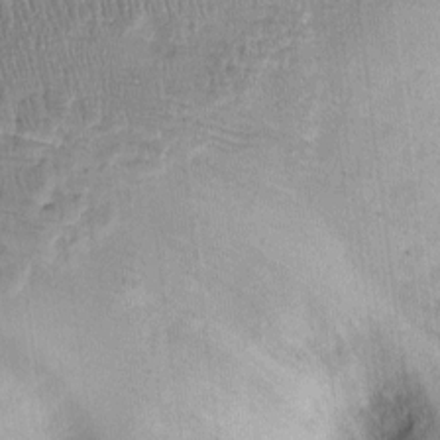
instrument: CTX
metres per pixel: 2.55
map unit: Ht
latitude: -2.1038
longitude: -14.3657
